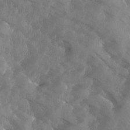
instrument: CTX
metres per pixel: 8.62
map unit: Ave
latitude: -10.1039
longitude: -118.0444
